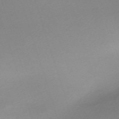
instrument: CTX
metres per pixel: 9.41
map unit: eHh
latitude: -62.9541
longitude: 53.4076
